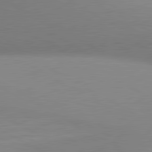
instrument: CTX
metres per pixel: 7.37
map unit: lApd
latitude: 80.9136
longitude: 133.7100
